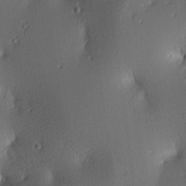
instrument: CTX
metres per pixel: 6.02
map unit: lAa
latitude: 4.1389
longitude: -116.4601
